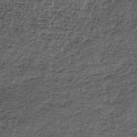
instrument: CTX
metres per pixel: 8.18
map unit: lHb
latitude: -39.3509
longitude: 66.4062
